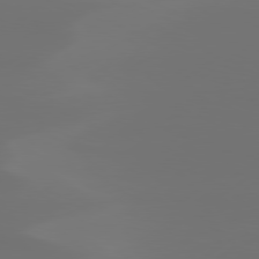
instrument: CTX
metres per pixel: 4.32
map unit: Hpe
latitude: 78.0822
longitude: -128.5546
